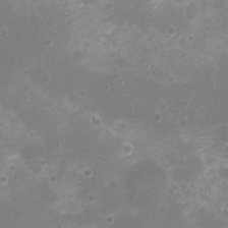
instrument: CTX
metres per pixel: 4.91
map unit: Nhu
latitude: 5.1970
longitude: -17.6694
